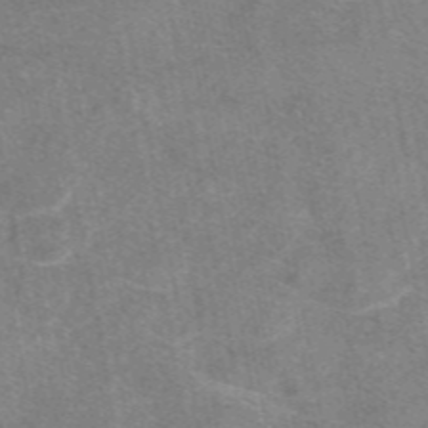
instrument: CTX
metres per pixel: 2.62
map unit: eAb
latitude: 48.3467
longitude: 121.4265
